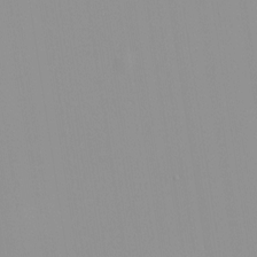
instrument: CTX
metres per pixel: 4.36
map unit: HNhu
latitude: -0.2740
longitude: -6.2145
